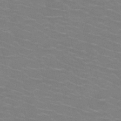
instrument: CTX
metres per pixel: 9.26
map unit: HNb
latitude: -46.8597
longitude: -46.8758
